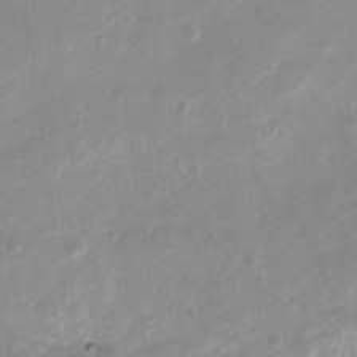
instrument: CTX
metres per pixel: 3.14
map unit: Nhu
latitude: -12.2740
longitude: -50.3278
